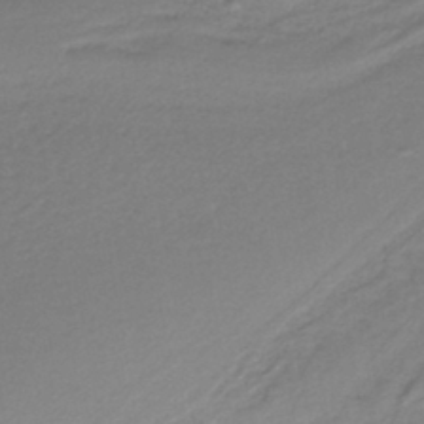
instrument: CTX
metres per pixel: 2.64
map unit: lHb
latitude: -41.0675
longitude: 51.8044
